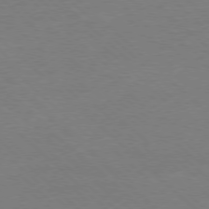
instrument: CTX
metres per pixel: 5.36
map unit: Ap
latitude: -78.4251
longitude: -86.8947
